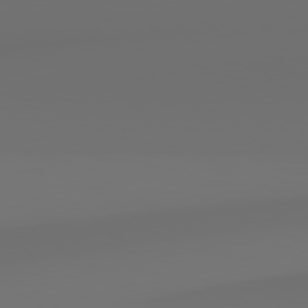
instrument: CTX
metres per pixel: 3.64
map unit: Hpe
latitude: 78.9703
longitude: -167.4804
